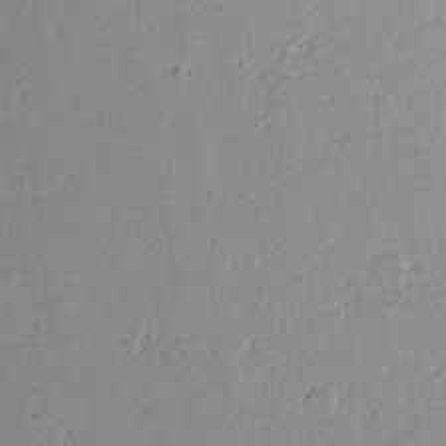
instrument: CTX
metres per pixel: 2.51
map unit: lAvf
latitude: 15.8395
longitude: -127.4049
